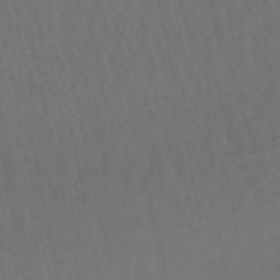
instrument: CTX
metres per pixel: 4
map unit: eHb
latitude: -49.7100
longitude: 72.4062
